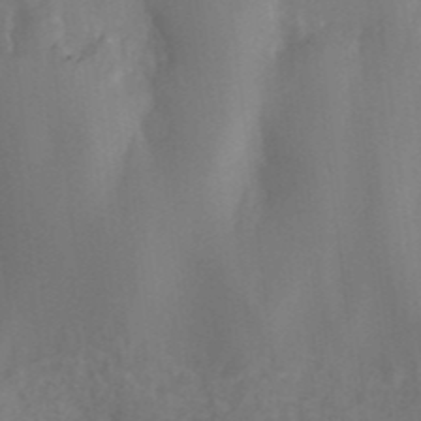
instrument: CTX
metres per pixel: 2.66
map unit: ANa
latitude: 42.4412
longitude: 29.8045
